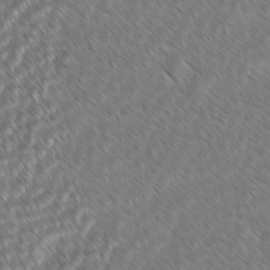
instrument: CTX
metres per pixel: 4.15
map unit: lAvf
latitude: -2.4440
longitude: -114.1577
